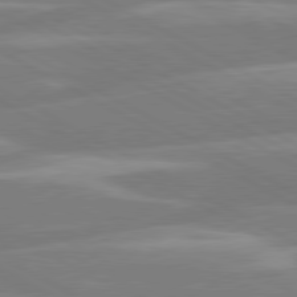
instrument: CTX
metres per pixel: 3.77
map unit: lApd
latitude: 80.4790
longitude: -134.4223
